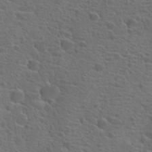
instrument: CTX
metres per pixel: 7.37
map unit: Hto
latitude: 18.9136
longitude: -42.1389
